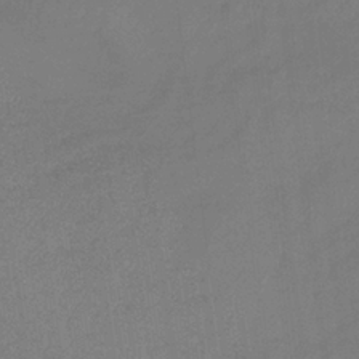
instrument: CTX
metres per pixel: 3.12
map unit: lHb
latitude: -34.6896
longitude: 68.1983
